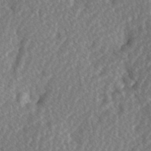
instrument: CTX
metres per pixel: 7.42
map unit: Hve
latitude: 1.6505
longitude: -123.8394
